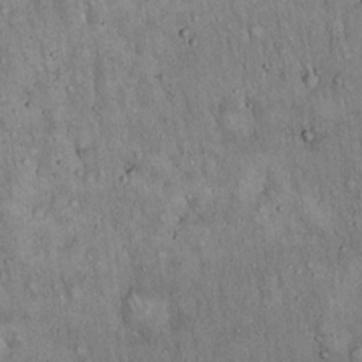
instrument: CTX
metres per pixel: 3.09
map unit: Hto
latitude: 15.4994
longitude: -58.8569
